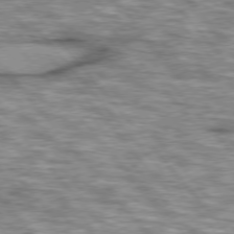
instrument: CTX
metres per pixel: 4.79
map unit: lApd
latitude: 76.1955
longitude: -49.1025
